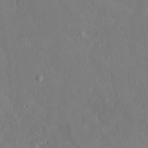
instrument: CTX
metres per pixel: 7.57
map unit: HNhu
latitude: 2.8758
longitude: -5.2159
